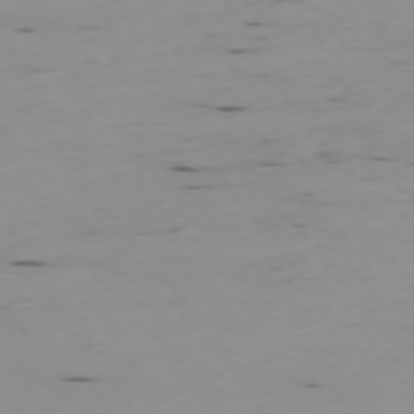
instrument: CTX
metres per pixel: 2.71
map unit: Ap
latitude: -75.1243
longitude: -79.3293
